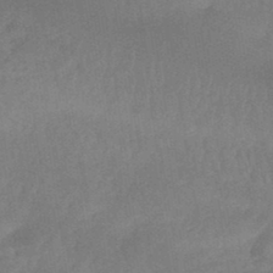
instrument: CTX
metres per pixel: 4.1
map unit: HNhu
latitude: -45.3699
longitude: 90.8975
